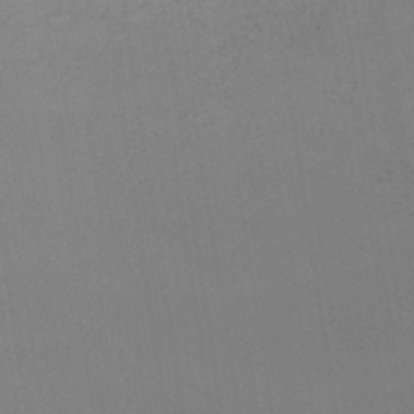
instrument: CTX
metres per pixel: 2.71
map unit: lHb
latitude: -47.5210
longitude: 67.4076
